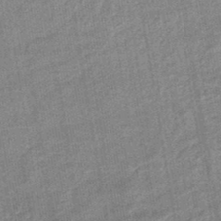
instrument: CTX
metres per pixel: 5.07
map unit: eHb
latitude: -44.1039
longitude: 86.7274
